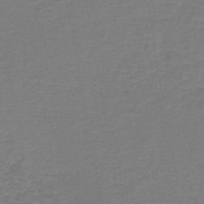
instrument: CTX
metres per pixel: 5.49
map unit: lHb
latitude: -42.6896
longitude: 62.5762
